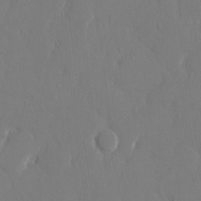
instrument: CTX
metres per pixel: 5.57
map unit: eHh
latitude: 14.7436
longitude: -70.9702
